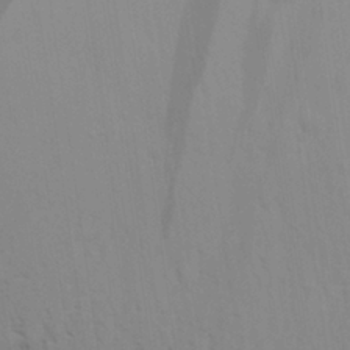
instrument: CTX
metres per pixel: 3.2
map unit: Aa
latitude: 28.9891
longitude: -139.4048
